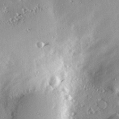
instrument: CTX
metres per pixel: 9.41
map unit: eHh
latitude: 23.2159
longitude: -89.6127
